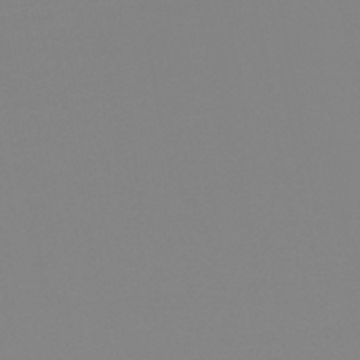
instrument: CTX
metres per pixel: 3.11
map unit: HNb
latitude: -47.1053
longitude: -48.6868
